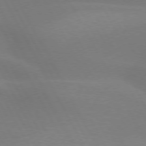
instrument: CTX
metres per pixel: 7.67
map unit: lApd
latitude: 73.6883
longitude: -48.2900
